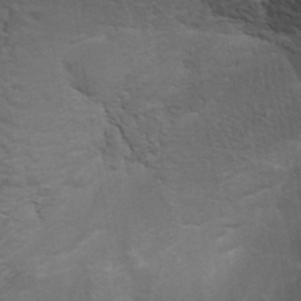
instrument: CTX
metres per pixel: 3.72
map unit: ANa
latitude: 35.9150
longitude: 13.2187
